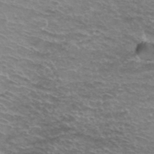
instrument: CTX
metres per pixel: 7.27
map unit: Hto
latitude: 38.4790
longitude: -42.1767
